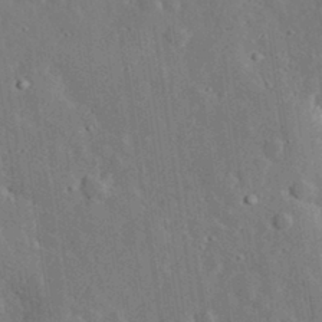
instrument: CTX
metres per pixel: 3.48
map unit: lHvf
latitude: 32.7435
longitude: -82.9324
